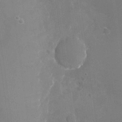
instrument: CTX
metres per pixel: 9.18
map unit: Nhu
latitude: -26.7274
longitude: -58.2334
